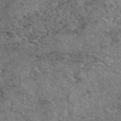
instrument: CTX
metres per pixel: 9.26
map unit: eAb
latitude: 48.1200
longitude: 114.1228
